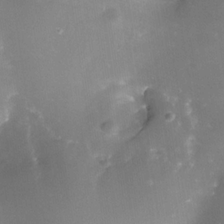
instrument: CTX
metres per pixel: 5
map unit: Nhe
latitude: -32.8219
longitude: -116.4979
